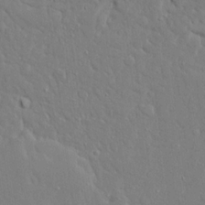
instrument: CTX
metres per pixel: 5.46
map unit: Ave
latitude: 17.0836
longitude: -140.9702
